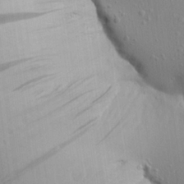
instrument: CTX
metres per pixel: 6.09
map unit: Aa
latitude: 23.0080
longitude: -146.4034
